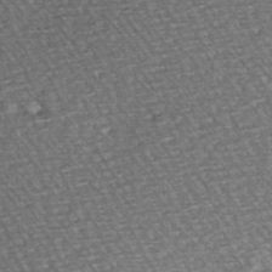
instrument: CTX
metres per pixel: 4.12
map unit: Hve
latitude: 3.1781
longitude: -120.7813
